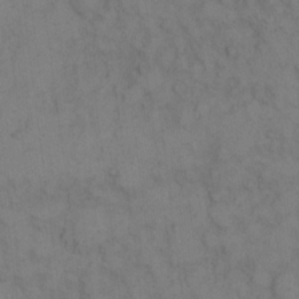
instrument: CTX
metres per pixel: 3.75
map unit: eHh
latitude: 10.3656
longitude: -63.2348
